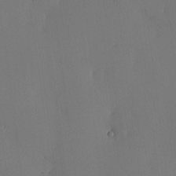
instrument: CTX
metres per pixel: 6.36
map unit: eHh
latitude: -3.8233
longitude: 17.0487
